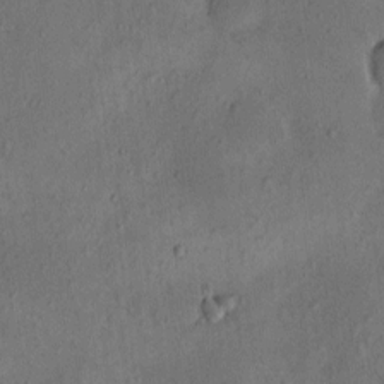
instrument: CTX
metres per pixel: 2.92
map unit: eHh
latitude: -0.4062
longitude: 18.7463
